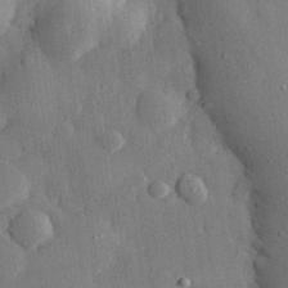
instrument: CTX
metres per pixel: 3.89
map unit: eHh
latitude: 28.7624
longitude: -79.2348
